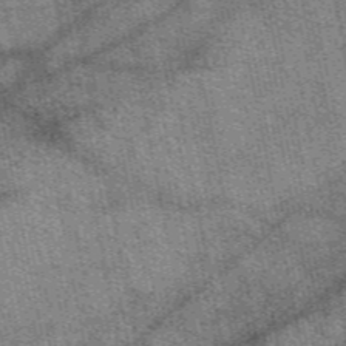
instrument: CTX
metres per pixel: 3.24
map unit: eAb
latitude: 50.1200
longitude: 114.9919
